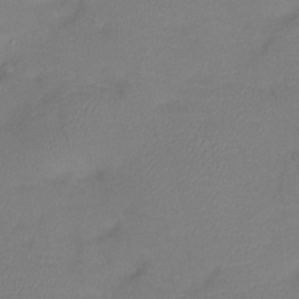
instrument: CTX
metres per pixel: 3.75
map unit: Htu
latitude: -13.5777
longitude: -45.3670
